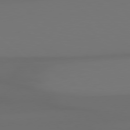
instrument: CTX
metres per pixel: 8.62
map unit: Hpe
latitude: 78.5168
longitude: -134.3278
